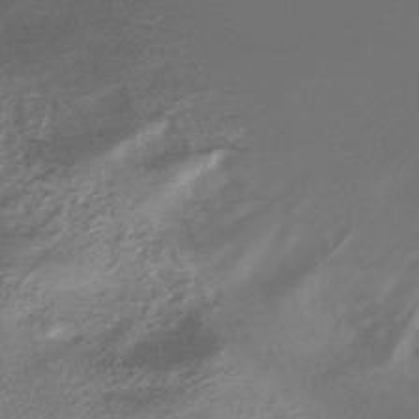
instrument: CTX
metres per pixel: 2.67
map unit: HNhu
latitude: -43.7288
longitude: 93.6155
